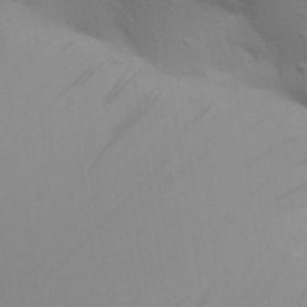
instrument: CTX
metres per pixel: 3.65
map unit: Aa
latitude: 31.3671
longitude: -133.4993
